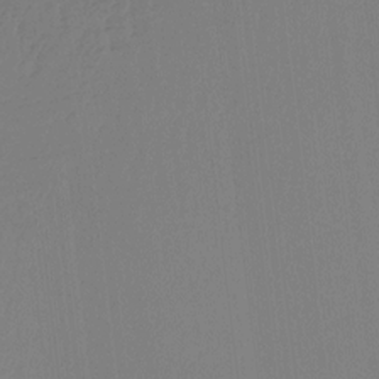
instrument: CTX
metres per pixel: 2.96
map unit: Ht
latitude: -12.3117
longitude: -46.9892
